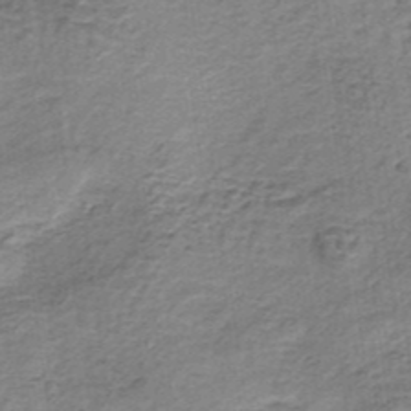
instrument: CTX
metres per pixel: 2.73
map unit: lHb
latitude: -36.6140
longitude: 60.8030
